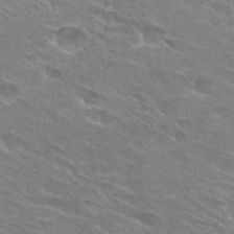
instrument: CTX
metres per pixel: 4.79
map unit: Hto
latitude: 29.7638
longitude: -43.0081
